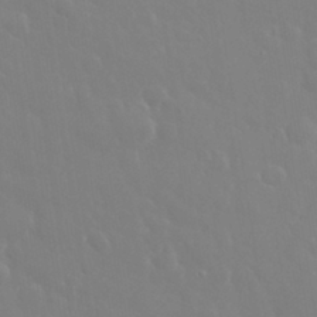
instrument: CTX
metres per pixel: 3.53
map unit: eHh
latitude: 32.8569
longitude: -60.8002
